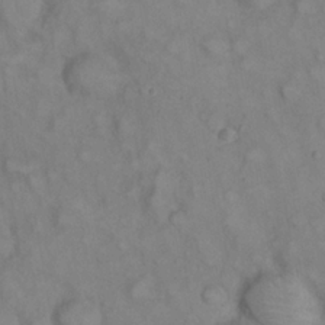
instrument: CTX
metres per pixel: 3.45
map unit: eHh
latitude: 22.6301
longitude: -62.1011
